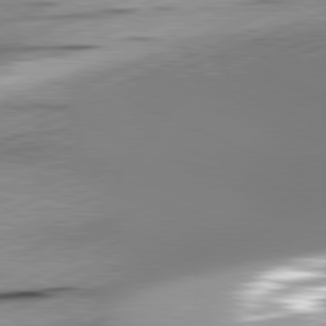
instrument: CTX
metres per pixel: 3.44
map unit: lApd
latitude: 81.6127
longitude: -165.9717
